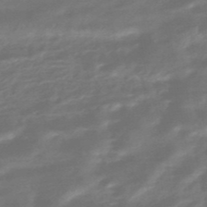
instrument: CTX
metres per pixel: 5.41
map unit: HNhu
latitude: -47.0864
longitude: 89.8233
